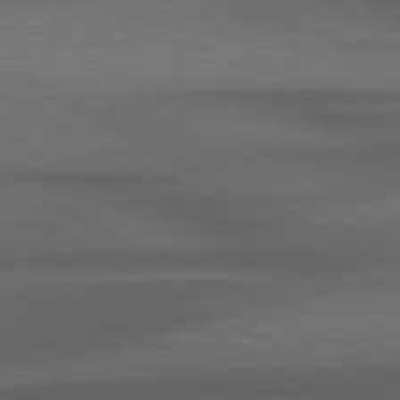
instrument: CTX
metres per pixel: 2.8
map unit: Hpe
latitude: 79.1403
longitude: -119.8394
